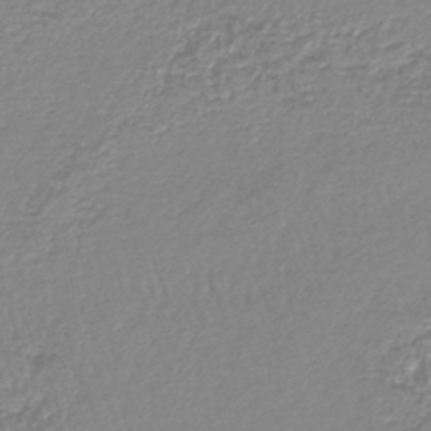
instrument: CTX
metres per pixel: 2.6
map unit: lHb
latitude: -44.6141
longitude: 76.5763
